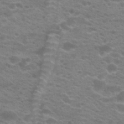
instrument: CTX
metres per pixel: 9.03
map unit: Hto
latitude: 21.1214
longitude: -37.3104
